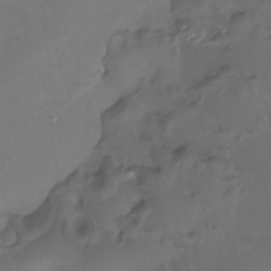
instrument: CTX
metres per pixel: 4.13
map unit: Htu
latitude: -12.6141
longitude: -45.4804
